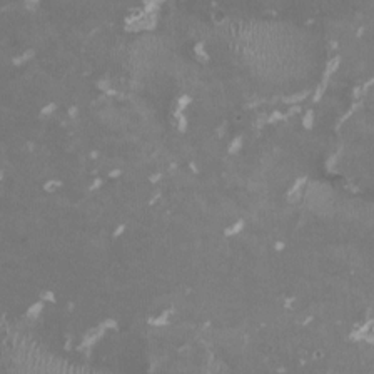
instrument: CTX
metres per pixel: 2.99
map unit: HNhu
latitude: -0.1795
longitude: -3.4426
